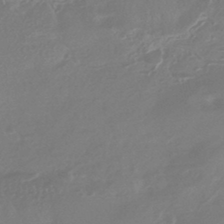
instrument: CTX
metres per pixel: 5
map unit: HNhu
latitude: -42.6518
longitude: 92.3306
